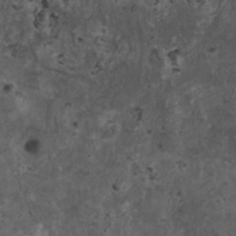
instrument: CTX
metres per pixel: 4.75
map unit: HNhu
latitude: 1.9528
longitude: 4.0472
